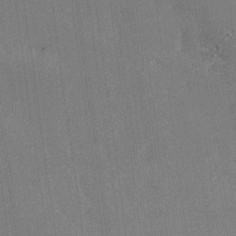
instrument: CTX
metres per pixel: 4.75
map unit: Nhu
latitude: -27.7666
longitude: -78.5924
